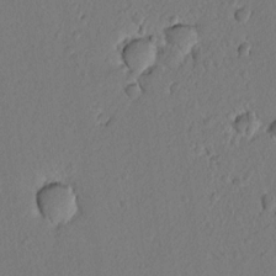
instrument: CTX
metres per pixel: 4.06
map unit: lAvf
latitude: 8.3656
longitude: 166.1228
